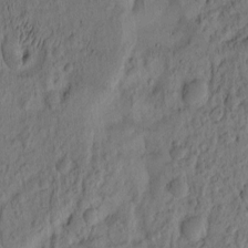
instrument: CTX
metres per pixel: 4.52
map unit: eHh
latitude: -2.4817
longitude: 17.6722
